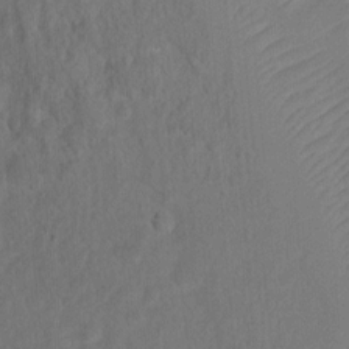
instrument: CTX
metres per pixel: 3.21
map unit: Ht
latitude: 2.4601
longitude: -34.6679
